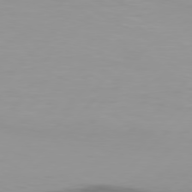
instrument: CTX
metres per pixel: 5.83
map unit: Hpe
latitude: 77.5749
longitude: -123.1970
